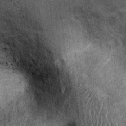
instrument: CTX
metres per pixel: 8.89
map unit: Ht
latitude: -0.1606
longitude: -12.8569
